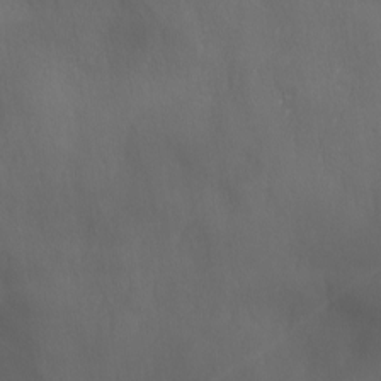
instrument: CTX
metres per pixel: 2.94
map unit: Ave
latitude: 1.8772
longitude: -112.9891
